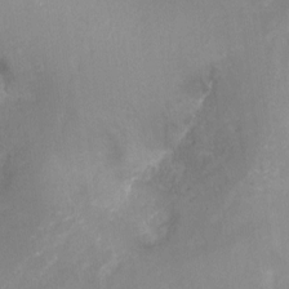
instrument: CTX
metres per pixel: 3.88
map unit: Nhu
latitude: -13.5588
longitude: -40.0444
